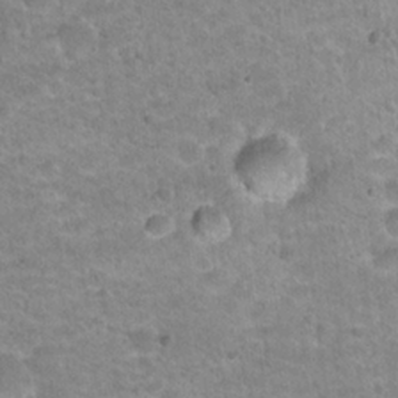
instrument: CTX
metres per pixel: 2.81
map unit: Hto
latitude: 21.3293
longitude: -49.3860
